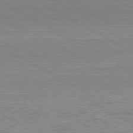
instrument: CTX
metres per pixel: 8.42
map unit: Hpe
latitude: -80.7463
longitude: 20.7841
